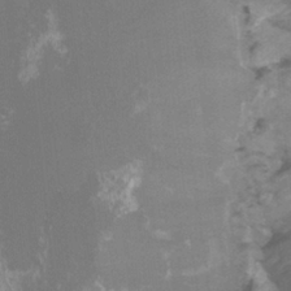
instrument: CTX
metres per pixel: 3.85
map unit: Htu
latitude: -11.1998
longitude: -73.8961
